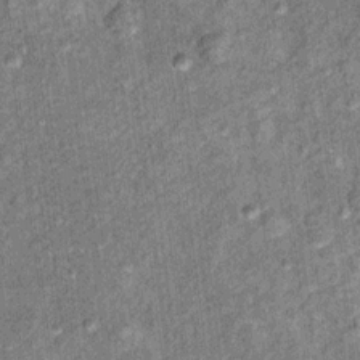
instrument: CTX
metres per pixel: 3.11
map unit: Ht
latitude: 11.0270
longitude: -38.2711
